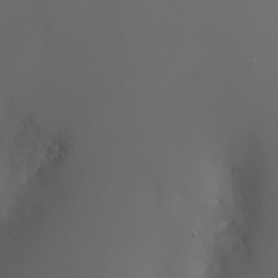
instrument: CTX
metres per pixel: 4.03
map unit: Nhu
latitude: -8.0094
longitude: -91.6883
